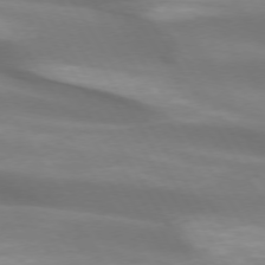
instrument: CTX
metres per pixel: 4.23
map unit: lApd
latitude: 73.8584
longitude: -49.9717
